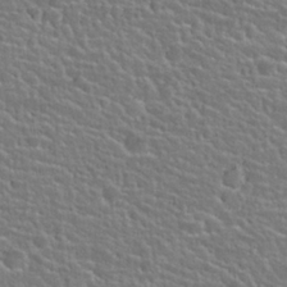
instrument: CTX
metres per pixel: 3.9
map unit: Hto
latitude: 25.1970
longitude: -50.8002
